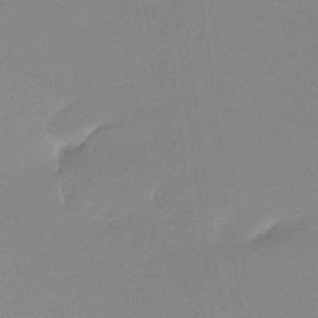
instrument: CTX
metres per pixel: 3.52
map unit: Ht
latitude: -14.5196
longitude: -51.7449
